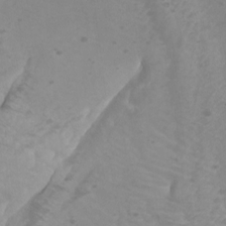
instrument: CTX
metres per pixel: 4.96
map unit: Ht
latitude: -2.1416
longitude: -17.4993
